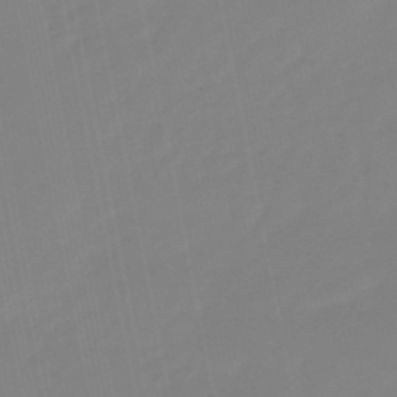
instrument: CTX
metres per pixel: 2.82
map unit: lHb
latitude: -49.1431
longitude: 79.7666
